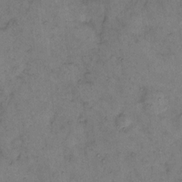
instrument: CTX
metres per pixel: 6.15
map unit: eHh
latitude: 10.6680
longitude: -62.4034
